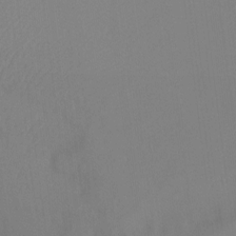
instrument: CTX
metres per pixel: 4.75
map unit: Ht
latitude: -4.0850
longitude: -27.9339
